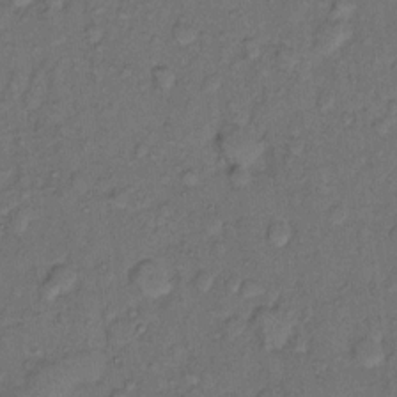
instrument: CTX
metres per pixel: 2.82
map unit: eHh
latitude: 10.8758
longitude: -62.2712
